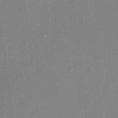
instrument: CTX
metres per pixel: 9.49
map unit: Htu
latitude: -12.4062
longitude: -46.0633
